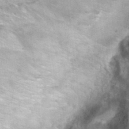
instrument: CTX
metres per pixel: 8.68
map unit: Hto
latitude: 37.5371
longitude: -43.4238
